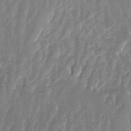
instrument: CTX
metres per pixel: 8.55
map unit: Nhu
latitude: -27.5399
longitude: -60.9513
